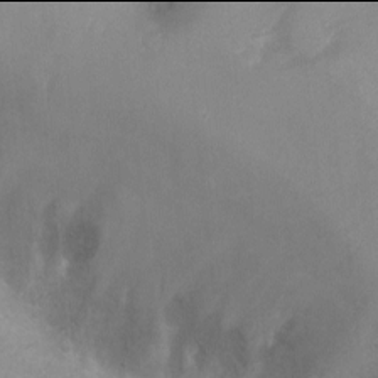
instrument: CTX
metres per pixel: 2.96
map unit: Ht
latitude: -6.0094
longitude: -28.1200
